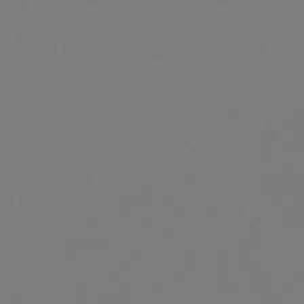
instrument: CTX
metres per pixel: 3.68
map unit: HNb
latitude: -46.7085
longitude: 55.4266
